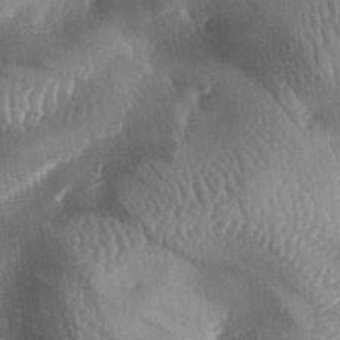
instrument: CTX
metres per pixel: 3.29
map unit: lAa
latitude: -6.0283
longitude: -127.1214
